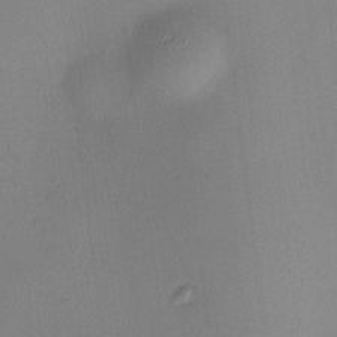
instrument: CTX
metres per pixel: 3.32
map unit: HNhu
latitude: 9.1214
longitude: 14.1039
